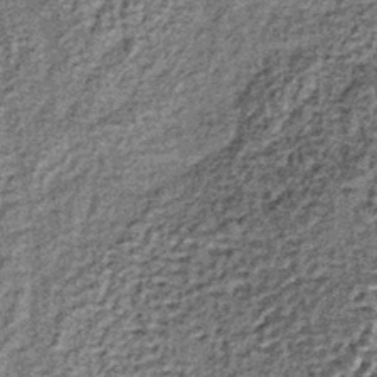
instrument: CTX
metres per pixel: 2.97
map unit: lHb
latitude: -38.1417
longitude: 66.7275
